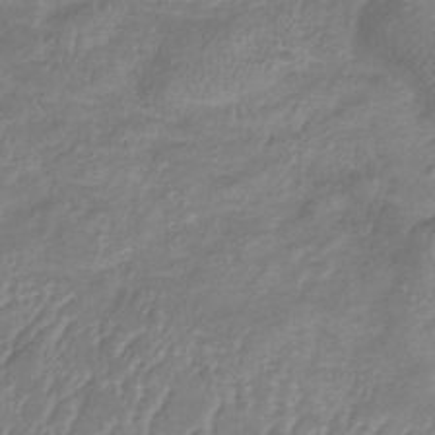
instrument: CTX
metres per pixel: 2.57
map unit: eHb
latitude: -33.8801
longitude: 72.4440
